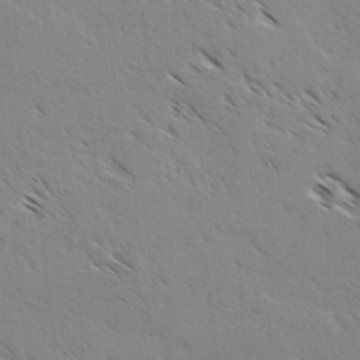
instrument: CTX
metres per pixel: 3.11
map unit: lAvf
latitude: -3.9178
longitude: -113.0080
